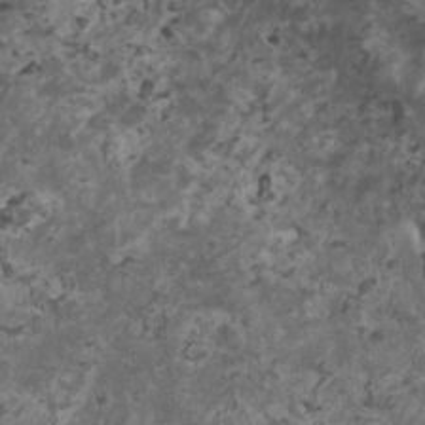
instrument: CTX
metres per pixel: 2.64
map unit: HNhu
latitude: 1.5182
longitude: 3.9556
